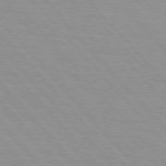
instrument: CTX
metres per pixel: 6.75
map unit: Hpe
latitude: 76.1389
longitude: -154.2522
